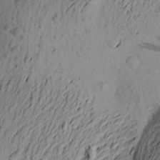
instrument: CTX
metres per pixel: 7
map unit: Aa
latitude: 22.1578
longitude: -149.1592
